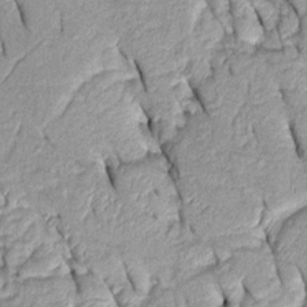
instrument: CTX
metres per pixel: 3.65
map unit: Htu
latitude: -0.1417
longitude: 150.2172
